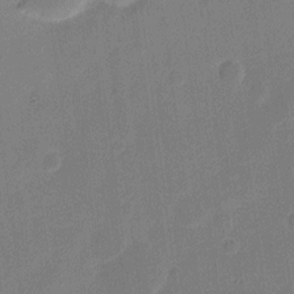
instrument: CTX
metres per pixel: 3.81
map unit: eHh
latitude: 10.7813
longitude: -66.8380
